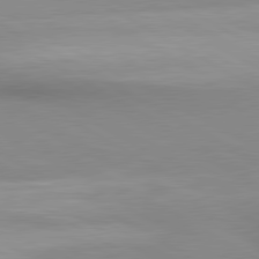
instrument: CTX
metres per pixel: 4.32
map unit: lApd
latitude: 80.5357
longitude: 135.8989
